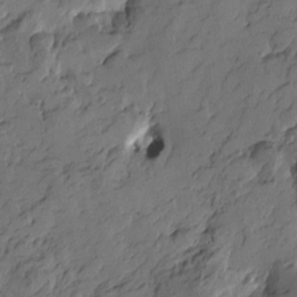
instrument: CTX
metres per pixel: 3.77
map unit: Htu
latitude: -3.0297
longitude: -178.1200
